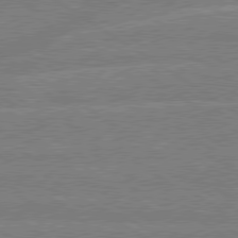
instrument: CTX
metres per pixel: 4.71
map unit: lApd
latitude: 79.2915
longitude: -133.1781
